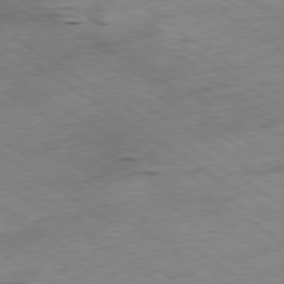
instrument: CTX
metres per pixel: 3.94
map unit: Hpe
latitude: -79.1431
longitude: -21.3482
